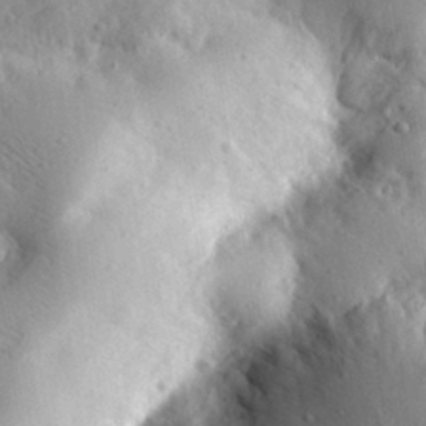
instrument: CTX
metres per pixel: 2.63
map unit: lHvf
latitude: 33.0458
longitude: -84.8758
